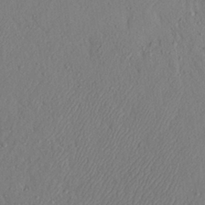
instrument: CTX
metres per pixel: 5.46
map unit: Aa
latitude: 24.4034
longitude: -128.4601
